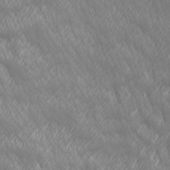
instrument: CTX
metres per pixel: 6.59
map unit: Ave
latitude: 2.5545
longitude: -113.2915
